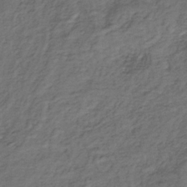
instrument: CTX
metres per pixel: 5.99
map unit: lHb
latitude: -35.8044
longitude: 69.9178
